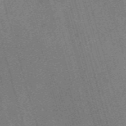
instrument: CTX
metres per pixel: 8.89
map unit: Nve
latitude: -59.6910
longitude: 64.1795
